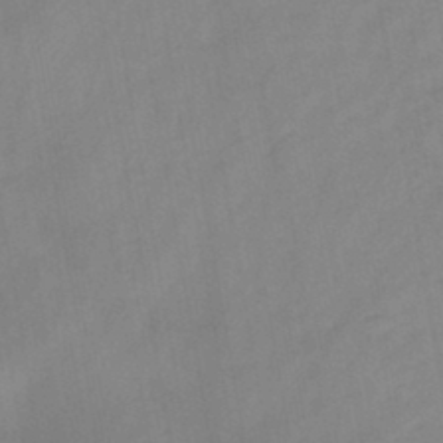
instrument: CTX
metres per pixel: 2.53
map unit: HNb
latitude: -45.6722
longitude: -38.8191
